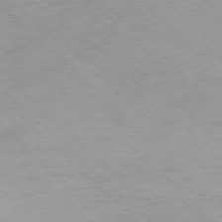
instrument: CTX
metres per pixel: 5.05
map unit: Ap
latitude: -77.7289
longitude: -64.2711
